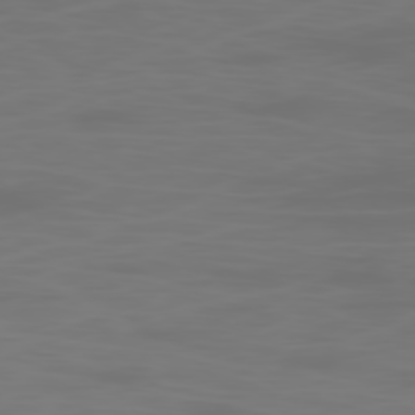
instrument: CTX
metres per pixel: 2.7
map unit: Ap
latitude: -78.7841
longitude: -70.1389
